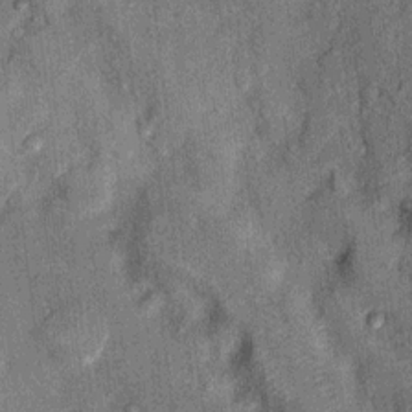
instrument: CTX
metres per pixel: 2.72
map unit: Ht
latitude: 9.1781
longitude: -37.2537
